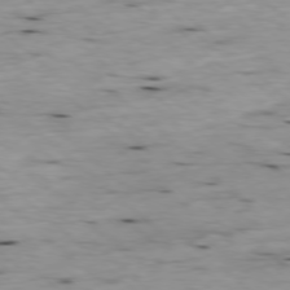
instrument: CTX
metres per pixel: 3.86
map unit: Ap
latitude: -78.3117
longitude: -89.0837
